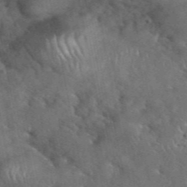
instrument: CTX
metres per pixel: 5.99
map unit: eHh
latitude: 39.8583
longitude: -57.0269
